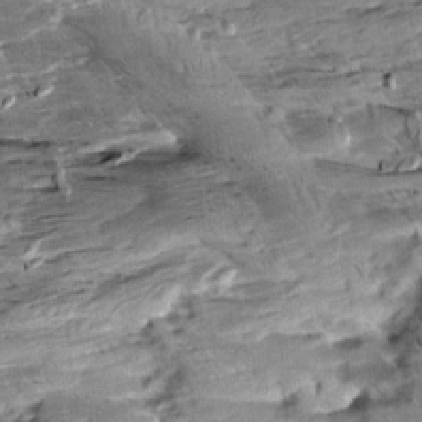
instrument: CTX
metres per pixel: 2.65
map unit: Aa
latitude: 10.3090
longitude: -141.4426
